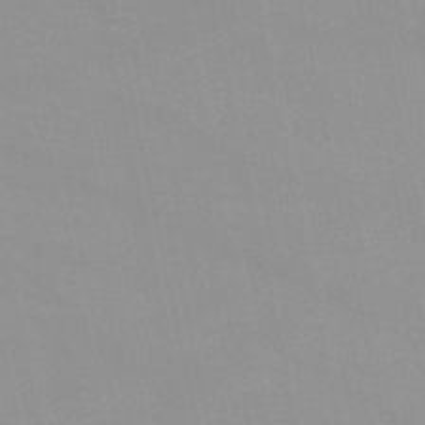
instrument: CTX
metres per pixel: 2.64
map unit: lHb
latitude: -45.8422
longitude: 70.0850
